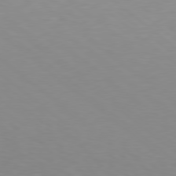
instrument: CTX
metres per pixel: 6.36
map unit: Hpe
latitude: 78.4601
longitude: -166.4412
